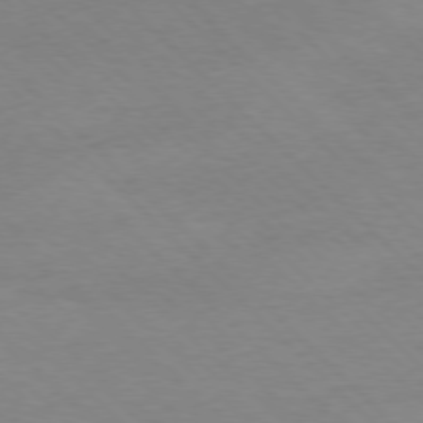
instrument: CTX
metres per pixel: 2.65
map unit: Ap
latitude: -77.6533
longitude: -86.9702
